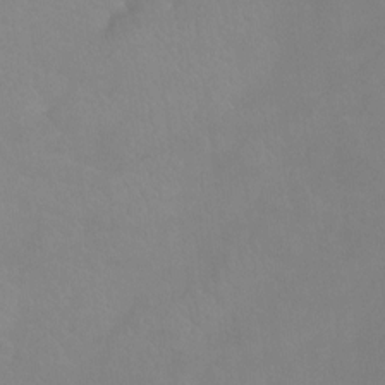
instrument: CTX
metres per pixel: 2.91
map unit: Ht
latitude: -8.5007
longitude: -33.7639
